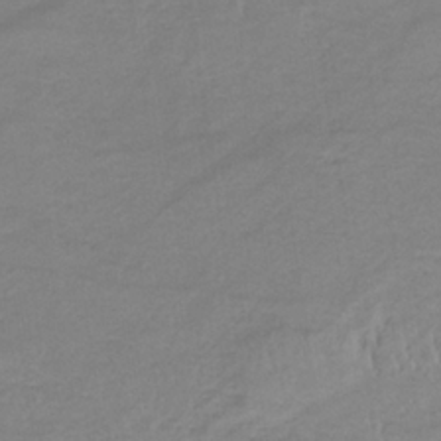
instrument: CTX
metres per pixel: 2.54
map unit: eHb
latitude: -33.5588
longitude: 68.3873
